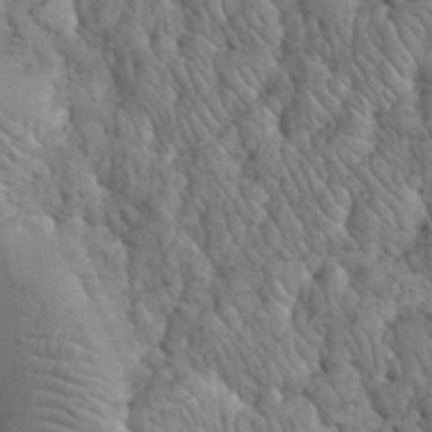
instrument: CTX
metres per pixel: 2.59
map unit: eHh
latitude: 33.6883
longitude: -66.1766
